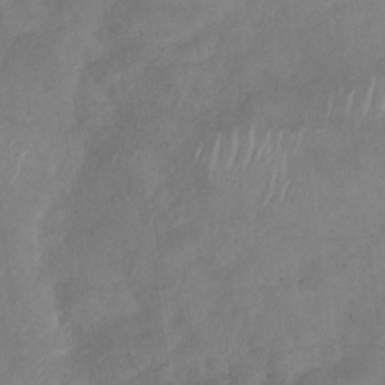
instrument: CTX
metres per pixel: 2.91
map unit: Nhu
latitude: -30.2361
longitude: -63.3293
